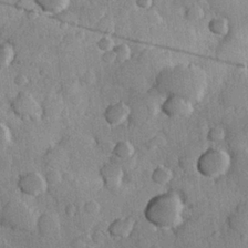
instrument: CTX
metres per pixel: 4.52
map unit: Hve
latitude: 23.4804
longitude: 147.9367
